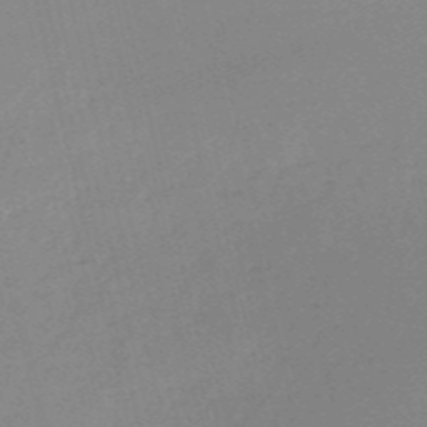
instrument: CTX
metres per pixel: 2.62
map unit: HNb
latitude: -52.4818
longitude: -41.5371
